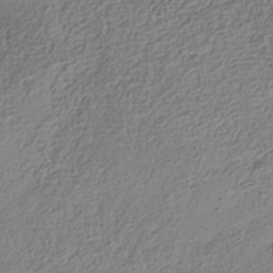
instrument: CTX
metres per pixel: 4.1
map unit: Nhe
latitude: -36.7085
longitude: -178.6302
